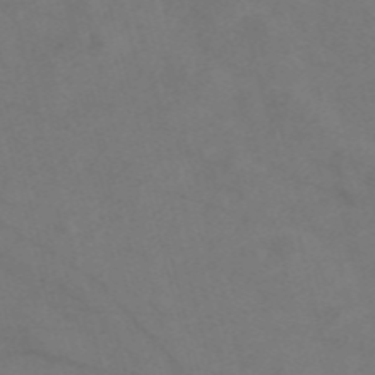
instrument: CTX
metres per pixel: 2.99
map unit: Nve
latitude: -58.0849
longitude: 51.2754
